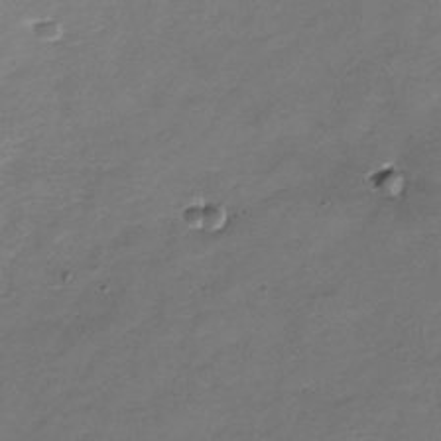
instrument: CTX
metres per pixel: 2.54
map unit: Nhe
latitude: -37.3320
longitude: -86.9514
